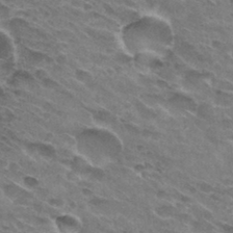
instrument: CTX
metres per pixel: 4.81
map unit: Hto
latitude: 31.2159
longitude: -45.2726
